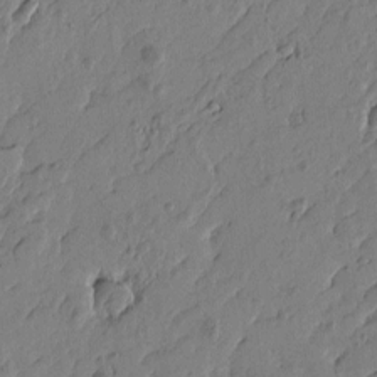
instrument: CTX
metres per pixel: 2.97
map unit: Htu
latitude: -5.7477
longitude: 179.5021
